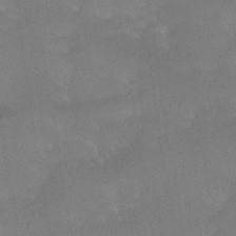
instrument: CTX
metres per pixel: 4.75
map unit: HNhu
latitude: -43.3320
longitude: 94.6140
